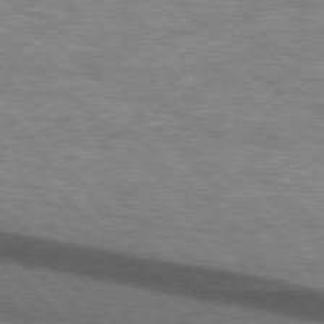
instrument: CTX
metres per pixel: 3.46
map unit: lApd
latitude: 75.5938
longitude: -84.1767
